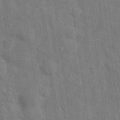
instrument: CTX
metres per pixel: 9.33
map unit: Hto
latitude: 14.7058
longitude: -34.3089
